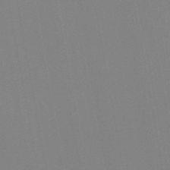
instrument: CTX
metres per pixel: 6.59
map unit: lHb
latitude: -46.8030
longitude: 69.6155
